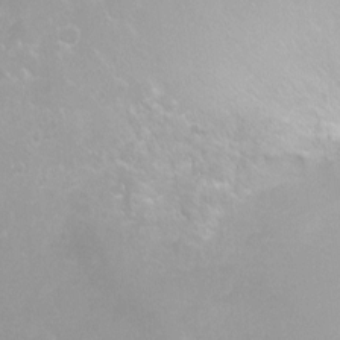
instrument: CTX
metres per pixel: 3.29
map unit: Ht
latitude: -8.1606
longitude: -35.9339
